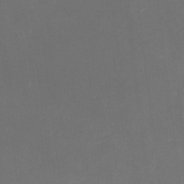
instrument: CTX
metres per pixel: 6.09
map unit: eHh
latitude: -1.6911
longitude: -78.8191
